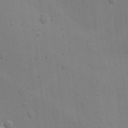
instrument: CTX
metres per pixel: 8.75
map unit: lAvf
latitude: -9.2754
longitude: -120.2901
